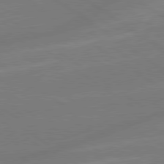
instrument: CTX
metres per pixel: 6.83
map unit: lApd
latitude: 79.1781
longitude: -142.8191
